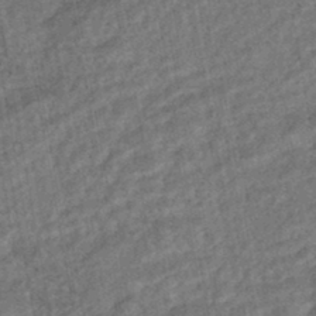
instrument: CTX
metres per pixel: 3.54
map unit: HNhu
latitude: -45.1242
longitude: 97.5966
